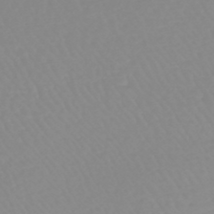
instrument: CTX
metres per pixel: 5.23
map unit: lHb
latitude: -44.2173
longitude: 79.1431
